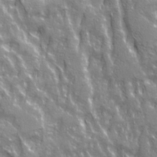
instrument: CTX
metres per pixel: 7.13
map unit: Ave
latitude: 21.1781
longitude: -134.7057
